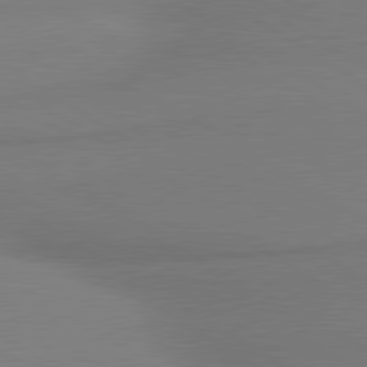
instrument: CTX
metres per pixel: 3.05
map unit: lApd
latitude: 80.0255
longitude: 177.8800
